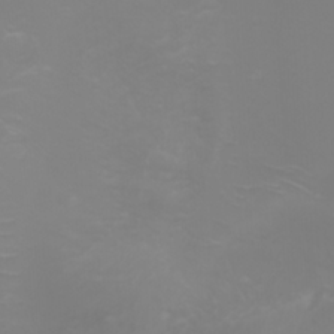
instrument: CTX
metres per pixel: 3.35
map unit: Nhu
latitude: -5.0864
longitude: -79.8017
